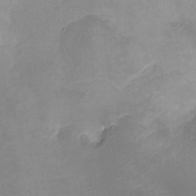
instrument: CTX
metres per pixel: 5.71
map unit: Nhu
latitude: -13.4266
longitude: -40.3656
